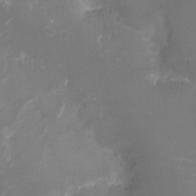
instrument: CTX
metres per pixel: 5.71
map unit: Nhu
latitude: -9.0675
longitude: -42.2523
